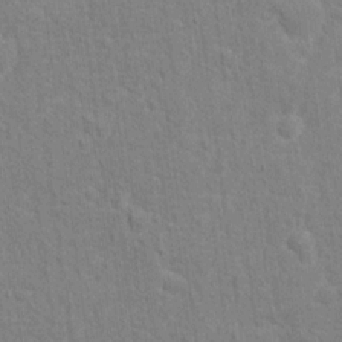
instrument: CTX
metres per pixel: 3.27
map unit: Hto
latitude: 12.9514
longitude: -38.0255
